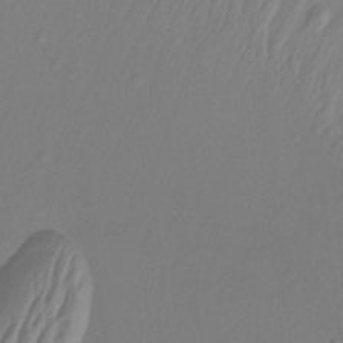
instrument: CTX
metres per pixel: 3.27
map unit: Nhu
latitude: -13.9178
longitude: -63.6316
